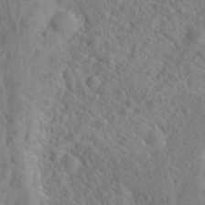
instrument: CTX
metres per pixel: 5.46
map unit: Hto
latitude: 18.5545
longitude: -39.4993
